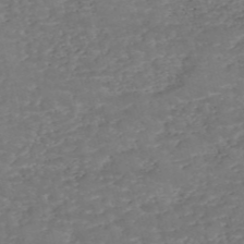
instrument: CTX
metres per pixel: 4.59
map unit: eHh
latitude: -55.1620
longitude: -90.2334
